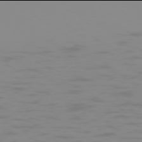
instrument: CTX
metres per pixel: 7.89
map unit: Ap
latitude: -78.0094
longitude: -94.6869
